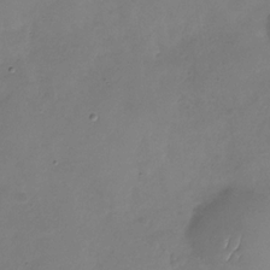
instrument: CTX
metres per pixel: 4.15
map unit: Nhu
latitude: -29.1809
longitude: -60.0633
